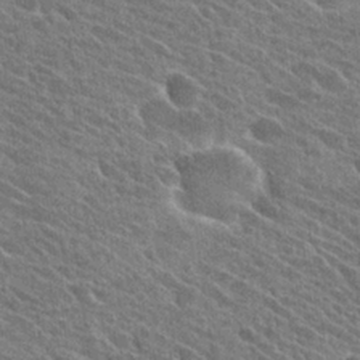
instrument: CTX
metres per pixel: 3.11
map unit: Hto
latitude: 25.8205
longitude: -40.7813
